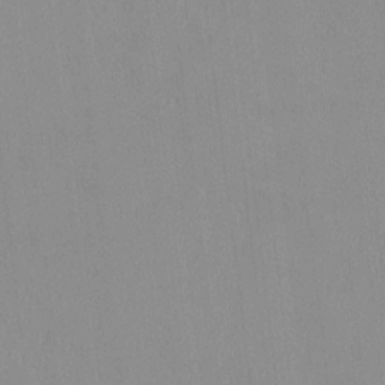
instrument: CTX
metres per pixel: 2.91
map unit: HNhu
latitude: 3.4615
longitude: 6.6896
